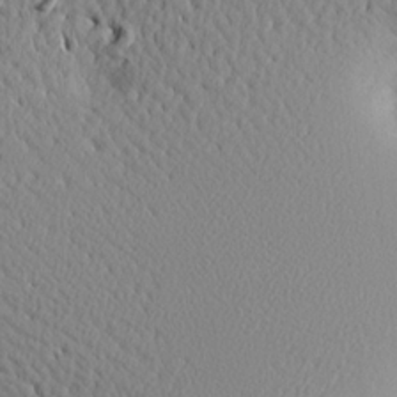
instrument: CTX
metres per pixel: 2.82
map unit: Aa
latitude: 19.6882
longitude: -148.2334
